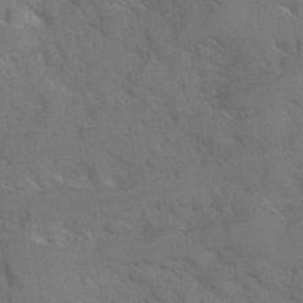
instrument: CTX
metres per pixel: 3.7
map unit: Hve
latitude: 31.4427
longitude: 151.6344
